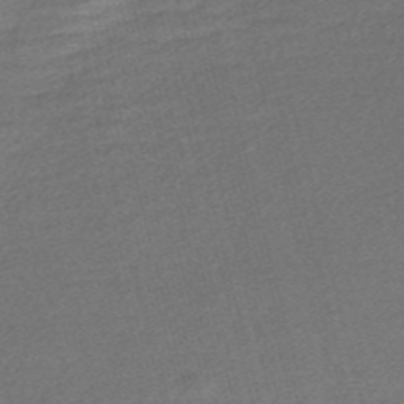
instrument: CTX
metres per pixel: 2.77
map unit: Nve
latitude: -56.2172
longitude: 60.8219
